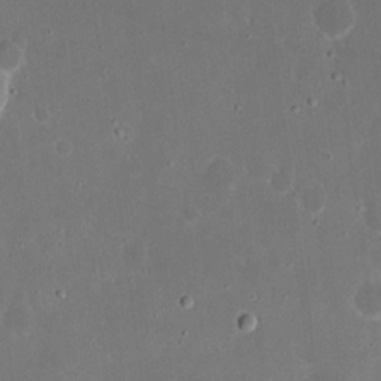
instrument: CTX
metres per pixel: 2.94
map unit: eHh
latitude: 16.9892
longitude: -72.7813
